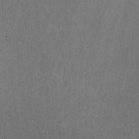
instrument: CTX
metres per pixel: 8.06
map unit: Nhu
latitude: -6.4062
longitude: -68.0255
